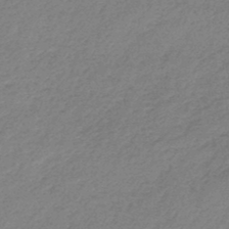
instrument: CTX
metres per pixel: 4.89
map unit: lHb
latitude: -44.6141
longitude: 69.7855
